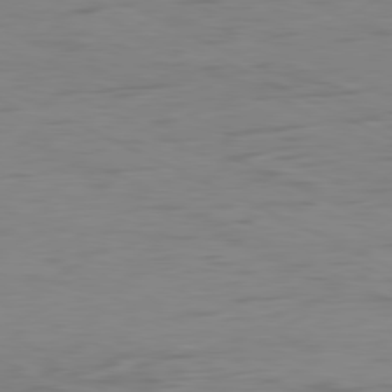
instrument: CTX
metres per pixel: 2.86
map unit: Ap
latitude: -81.0676
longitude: -60.9513
